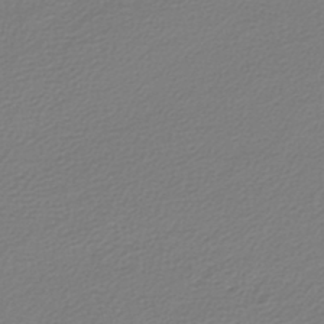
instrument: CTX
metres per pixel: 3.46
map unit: lHb
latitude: -42.4817
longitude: 70.7085
